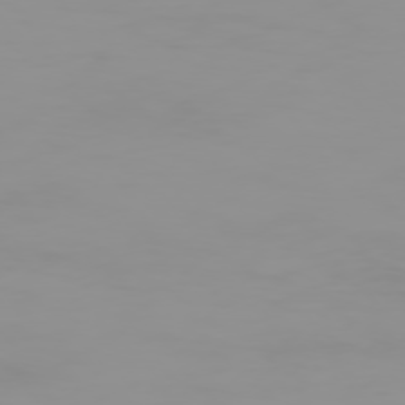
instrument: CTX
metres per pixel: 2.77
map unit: Hpe
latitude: 74.1011
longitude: -127.8583
